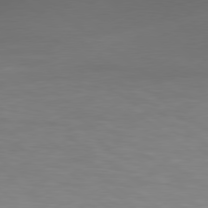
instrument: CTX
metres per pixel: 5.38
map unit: Hpe
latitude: 78.6869
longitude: 174.8219
